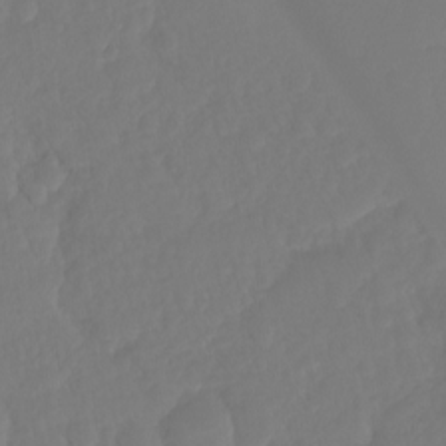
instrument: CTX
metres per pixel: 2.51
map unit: Ht
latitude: -14.3684
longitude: -57.1214
